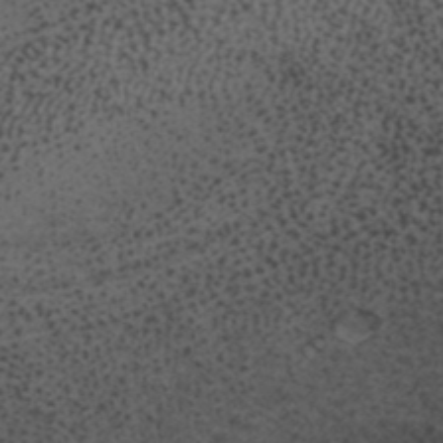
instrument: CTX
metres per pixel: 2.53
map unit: ANa
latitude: 38.9514
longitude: 29.0487
